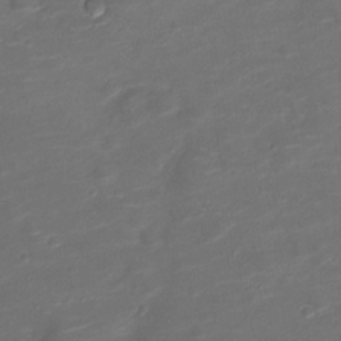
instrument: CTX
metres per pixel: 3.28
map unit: Nve
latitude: -20.2172
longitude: 104.0661
